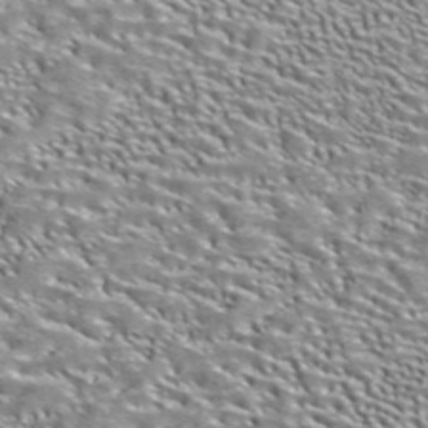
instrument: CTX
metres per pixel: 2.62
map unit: ANa
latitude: 41.1025
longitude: 17.8423
